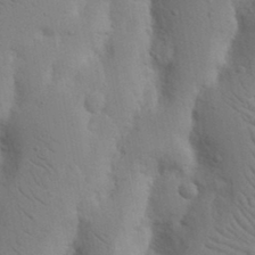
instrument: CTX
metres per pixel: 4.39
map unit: Nhu
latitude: 16.6302
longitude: -75.8961
